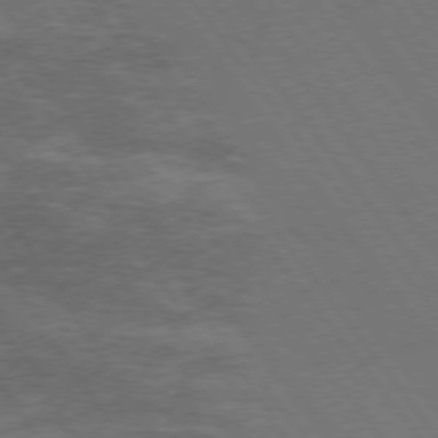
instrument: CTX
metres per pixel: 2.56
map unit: Hpe
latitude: 74.4223
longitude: -142.0822
